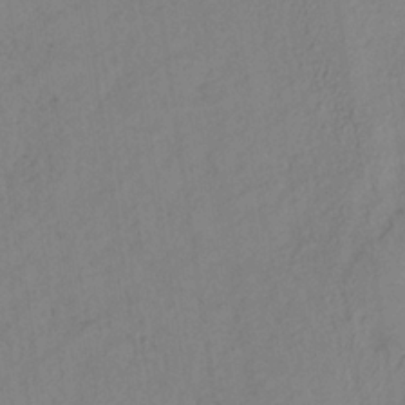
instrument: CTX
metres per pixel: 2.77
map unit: HNb
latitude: -32.5196
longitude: 63.6155
